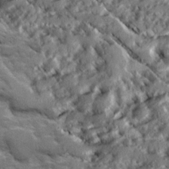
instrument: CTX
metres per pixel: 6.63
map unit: Ave
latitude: 20.6491
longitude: -129.8583
